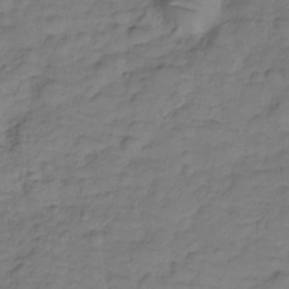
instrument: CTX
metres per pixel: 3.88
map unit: Hve
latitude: -28.5385
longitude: 94.3684
